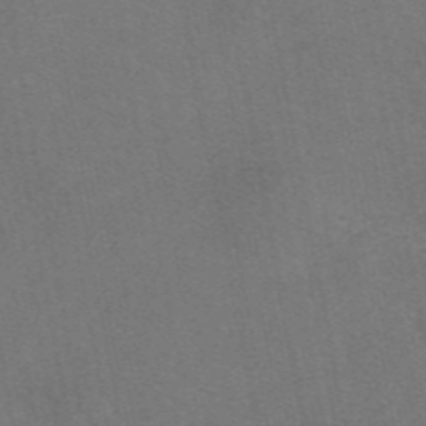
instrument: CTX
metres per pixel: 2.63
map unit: eAb
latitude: 47.1970
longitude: 104.5384
